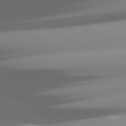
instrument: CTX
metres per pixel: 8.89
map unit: lApd
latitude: 82.1577
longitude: -147.6316
